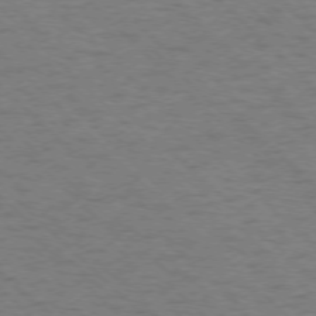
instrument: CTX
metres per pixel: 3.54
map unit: Ap
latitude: -75.8801
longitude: -80.0822
